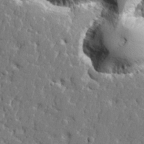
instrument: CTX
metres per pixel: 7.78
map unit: lHvf
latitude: 23.1214
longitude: 143.1431
